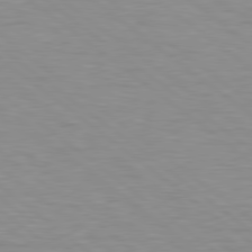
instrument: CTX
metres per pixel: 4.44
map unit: lApd
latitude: 79.1970
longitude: -89.4238
